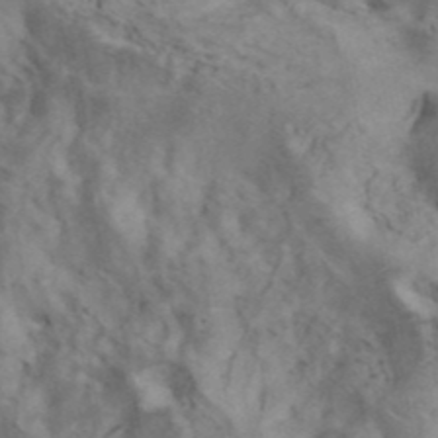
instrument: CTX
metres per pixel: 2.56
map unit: ANa
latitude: 41.4615
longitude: 15.4077
